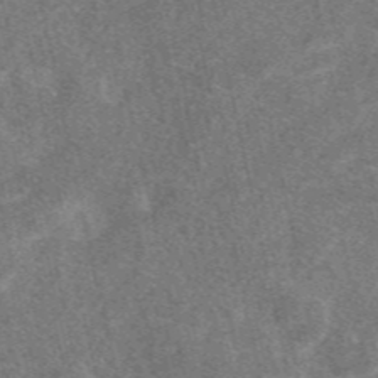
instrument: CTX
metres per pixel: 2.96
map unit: eAb
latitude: 47.3671
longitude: 119.5021
